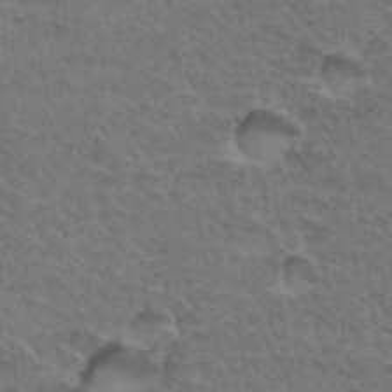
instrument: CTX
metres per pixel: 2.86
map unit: Hto
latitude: 35.2537
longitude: -46.4034
